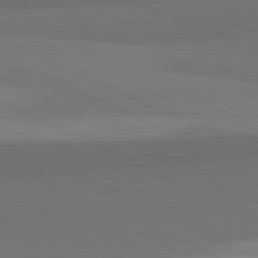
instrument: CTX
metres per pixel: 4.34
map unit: lApd
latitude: 82.0822
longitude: 158.5006
